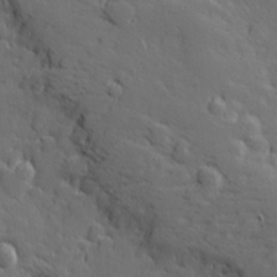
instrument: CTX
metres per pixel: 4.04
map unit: Hve
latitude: 26.6680
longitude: 144.0850
